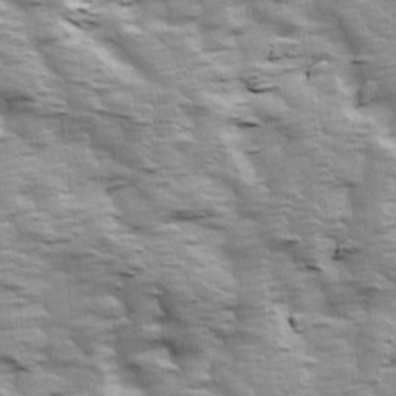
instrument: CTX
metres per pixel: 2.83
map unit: Ave
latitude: 13.9528
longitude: -104.4412
